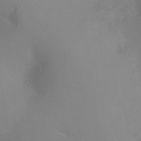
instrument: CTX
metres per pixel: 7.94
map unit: Ht
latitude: -8.9919
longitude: -36.9325
